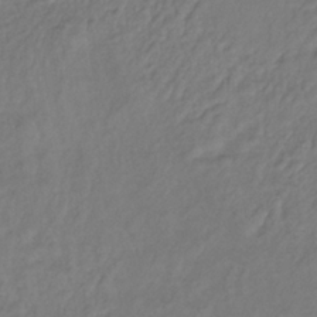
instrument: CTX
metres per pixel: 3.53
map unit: lHb
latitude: -35.7289
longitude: 66.5007
